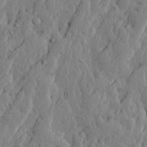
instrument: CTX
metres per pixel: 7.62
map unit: Ave
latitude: 13.7261
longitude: -133.6505
